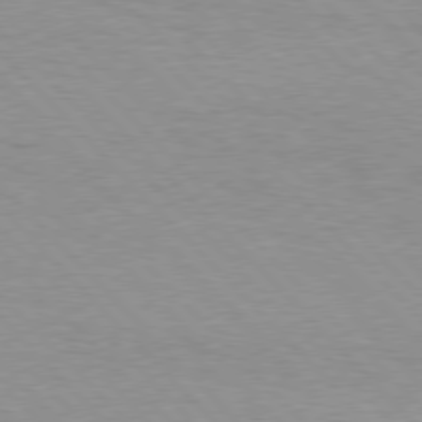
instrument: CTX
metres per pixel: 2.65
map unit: Hpe
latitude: 77.0269
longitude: -152.4601
